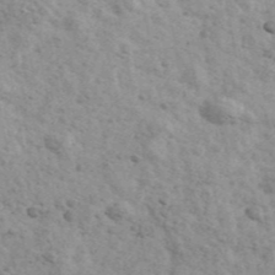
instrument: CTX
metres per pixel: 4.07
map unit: Ave
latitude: 41.7449
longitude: -108.5923
